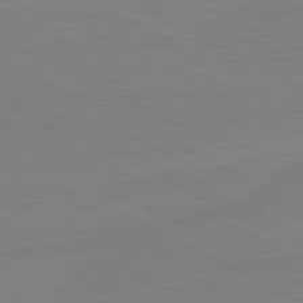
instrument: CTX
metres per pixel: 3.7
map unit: lApd
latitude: 81.4237
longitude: -176.6679
